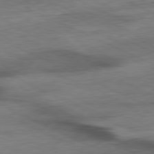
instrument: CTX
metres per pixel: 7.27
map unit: Ap
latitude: -81.0676
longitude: -91.1403
